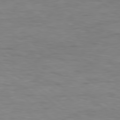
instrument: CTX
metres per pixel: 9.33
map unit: Hpe
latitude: 79.1970
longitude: -128.2900
